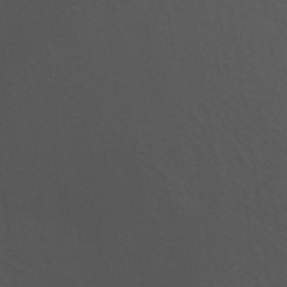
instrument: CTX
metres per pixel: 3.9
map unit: ANa
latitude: 41.5560
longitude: 50.3306
